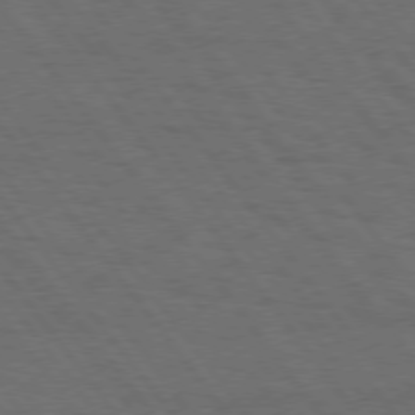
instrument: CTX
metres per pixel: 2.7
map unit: Hpe
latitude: 75.0836
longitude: -137.6127
